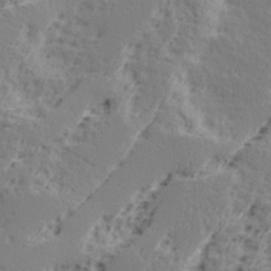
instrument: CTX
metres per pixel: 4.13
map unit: Ave
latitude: 16.6491
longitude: -138.0822
